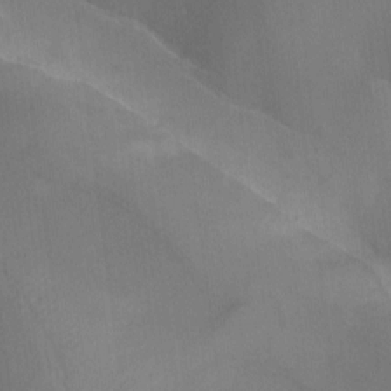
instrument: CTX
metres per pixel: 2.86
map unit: Ht
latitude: -8.8786
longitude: -38.5924
